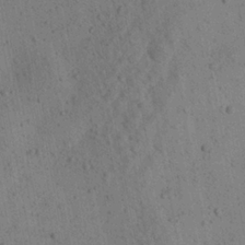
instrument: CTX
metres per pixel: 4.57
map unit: Aa
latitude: 22.4601
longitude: -143.0270
